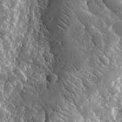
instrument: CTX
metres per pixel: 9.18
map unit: lHvf
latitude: 34.1766
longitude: -87.2348
